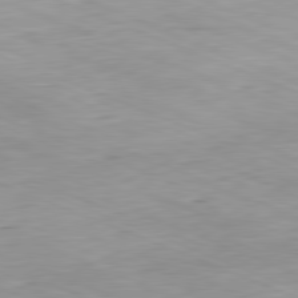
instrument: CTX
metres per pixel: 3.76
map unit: Hpe
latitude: -81.9556
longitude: 14.6519
